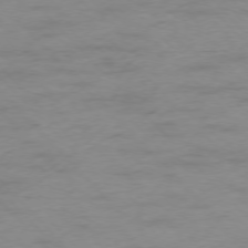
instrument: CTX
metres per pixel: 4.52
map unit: Ap
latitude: -76.8786
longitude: -83.0080
